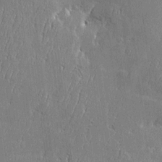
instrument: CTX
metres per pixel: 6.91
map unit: Htu
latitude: -6.0472
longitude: 175.8611
